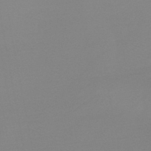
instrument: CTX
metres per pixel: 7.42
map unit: lHb
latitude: -44.5007
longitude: 64.0094
